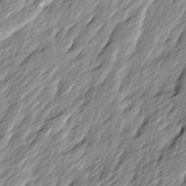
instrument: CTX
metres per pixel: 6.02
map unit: Ave
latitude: 15.1970
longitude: -135.9906
